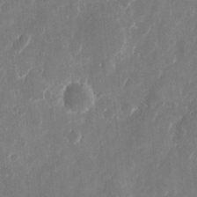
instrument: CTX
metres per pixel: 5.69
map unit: eHh
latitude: 10.2901
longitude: -71.4426
